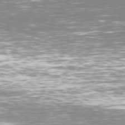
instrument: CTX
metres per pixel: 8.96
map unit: Hpe
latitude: 74.0444
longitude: -123.6316
